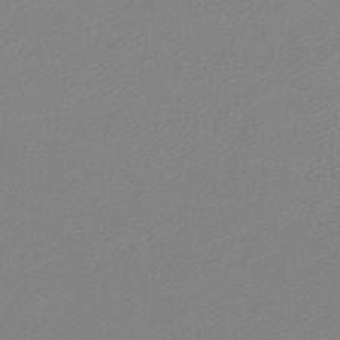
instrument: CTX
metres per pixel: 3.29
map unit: lHb
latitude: -45.3510
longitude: 76.0472
